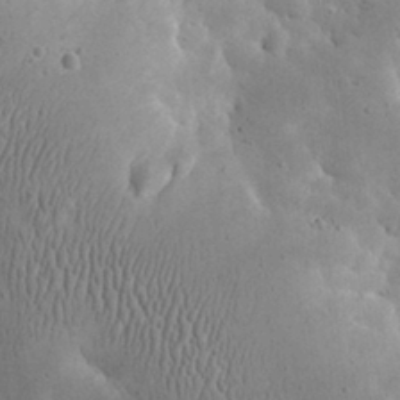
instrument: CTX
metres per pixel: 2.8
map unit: eHh
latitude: 23.9906
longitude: -67.0836
